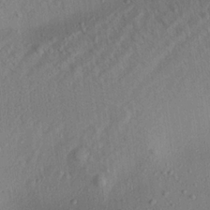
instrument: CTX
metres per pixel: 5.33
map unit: Aa
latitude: 21.7639
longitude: -143.2159
